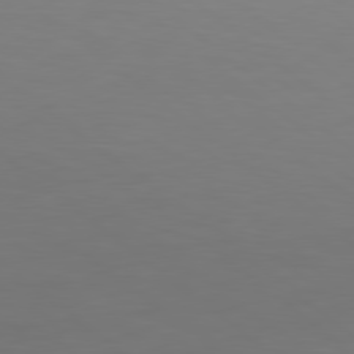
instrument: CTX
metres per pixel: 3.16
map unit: Hpe
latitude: 78.5735
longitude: -173.1214
